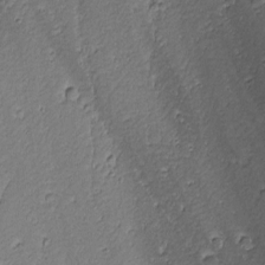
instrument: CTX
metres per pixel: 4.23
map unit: Nhu
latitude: -6.1983
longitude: -152.9325
